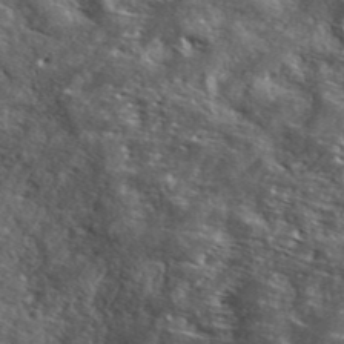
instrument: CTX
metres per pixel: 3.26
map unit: lHvf
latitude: 41.9528
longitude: -88.6302
